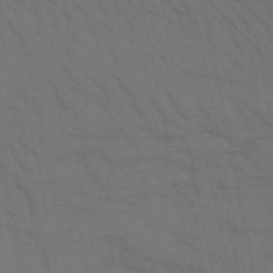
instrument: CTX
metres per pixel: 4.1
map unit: lHb
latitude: -50.0850
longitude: 75.2565
